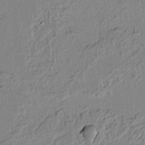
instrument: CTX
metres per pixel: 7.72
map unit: lAvf
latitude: 6.5735
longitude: 168.6707
